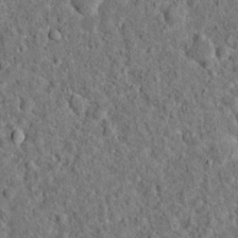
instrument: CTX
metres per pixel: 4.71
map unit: Hto
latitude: 15.8584
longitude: -39.0647
